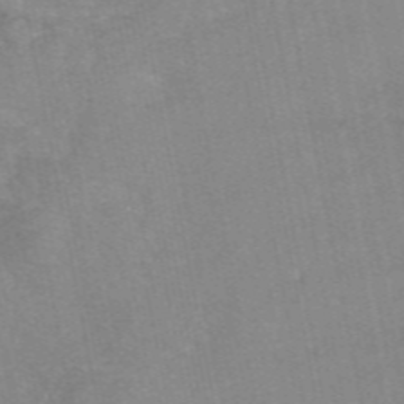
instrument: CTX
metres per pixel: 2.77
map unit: eAb
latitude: 48.5168
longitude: 103.7667
